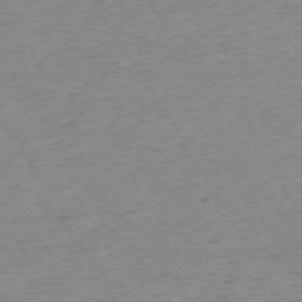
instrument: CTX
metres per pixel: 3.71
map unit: Ap
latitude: -72.8975
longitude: -68.7624
